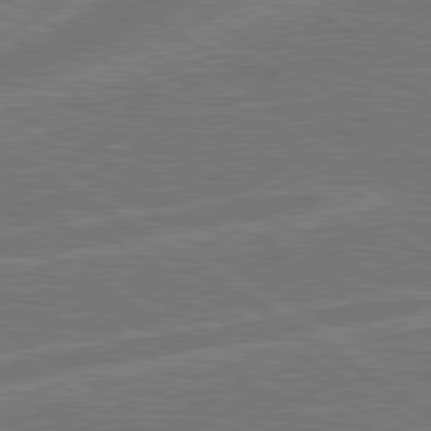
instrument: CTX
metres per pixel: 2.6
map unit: lApd
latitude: 79.8017
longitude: -162.1767
